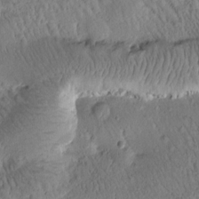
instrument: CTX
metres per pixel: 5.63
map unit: Htu
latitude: -1.1243
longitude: 171.8234
